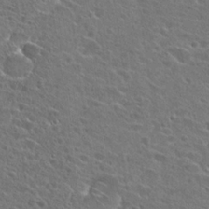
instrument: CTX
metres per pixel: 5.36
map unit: Hto
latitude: 24.7057
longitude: -45.1781
